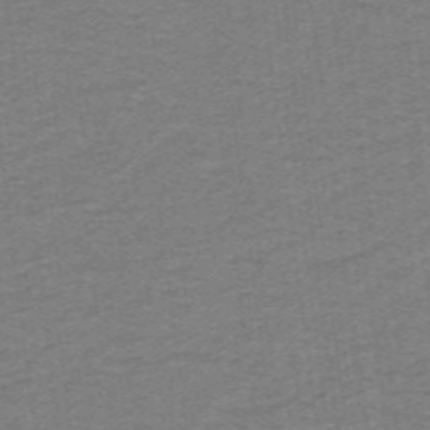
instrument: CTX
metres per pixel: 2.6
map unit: lHb
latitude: -41.7855
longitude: 54.1606
